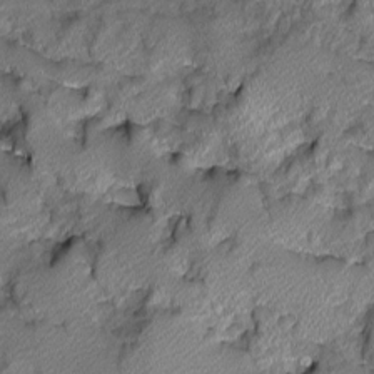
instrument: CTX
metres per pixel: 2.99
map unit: Ave
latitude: -10.2173
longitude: -117.6694
